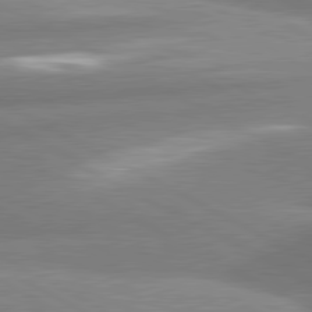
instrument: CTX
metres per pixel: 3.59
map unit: lApd
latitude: 80.7246
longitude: -163.7261
